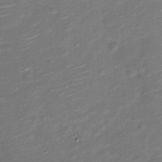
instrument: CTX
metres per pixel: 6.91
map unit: Nve
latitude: -20.4440
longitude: 104.6896
